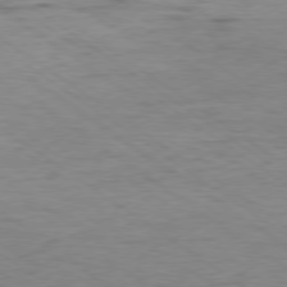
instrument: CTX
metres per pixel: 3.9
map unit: Hpe
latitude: -79.3698
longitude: 9.6344
